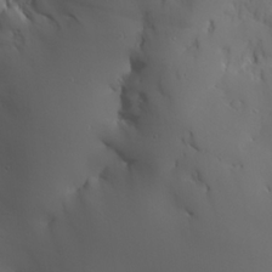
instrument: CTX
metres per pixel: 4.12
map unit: Aa
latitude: 23.7261
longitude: -126.7813
